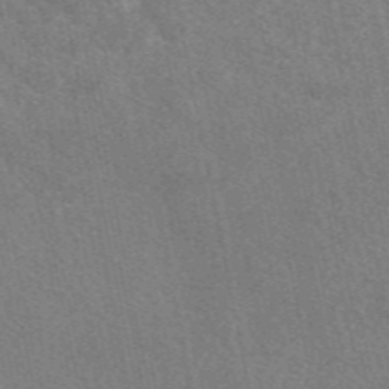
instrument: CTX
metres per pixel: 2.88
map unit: eAb
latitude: 48.3467
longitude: 115.5588
